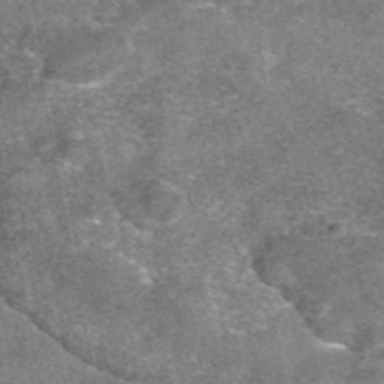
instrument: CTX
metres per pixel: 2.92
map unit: eAb
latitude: 47.4238
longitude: 106.6897
